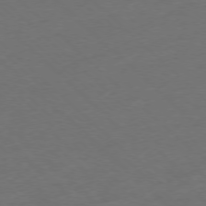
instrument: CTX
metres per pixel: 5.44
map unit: Ap
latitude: -77.4076
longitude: -64.0444
